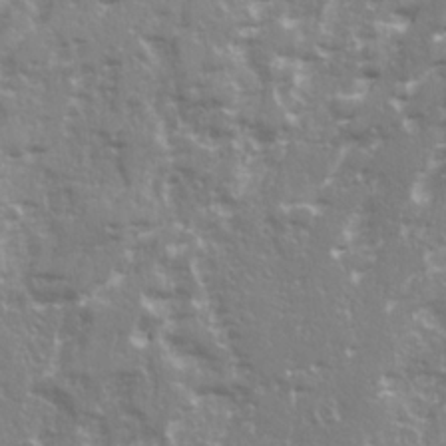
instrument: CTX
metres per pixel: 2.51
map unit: Ave
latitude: 21.8206
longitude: -132.6491
